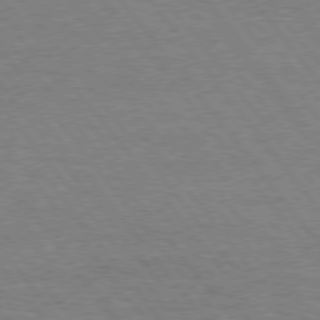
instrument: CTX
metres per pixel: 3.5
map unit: Hpe
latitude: 75.1781
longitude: -151.2159
